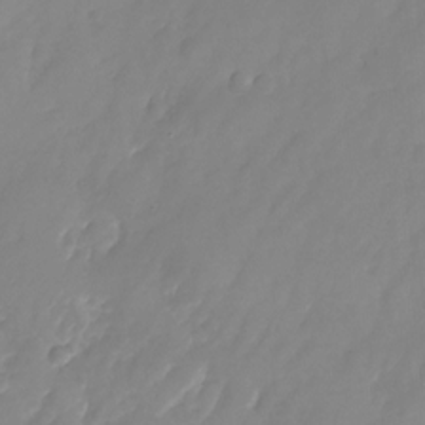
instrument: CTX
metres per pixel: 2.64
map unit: Nhu
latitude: -24.5007
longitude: -69.4238
